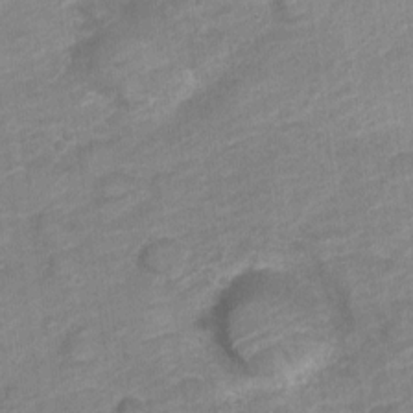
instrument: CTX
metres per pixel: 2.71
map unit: Nve
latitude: -18.1606
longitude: 107.0865
